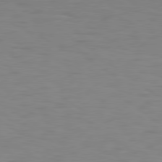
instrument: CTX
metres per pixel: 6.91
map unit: Hpe
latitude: 78.5546
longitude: 174.5762
